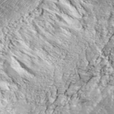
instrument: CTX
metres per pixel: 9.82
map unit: ANa
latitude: 39.0080
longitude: -91.9339
